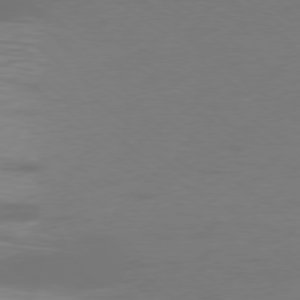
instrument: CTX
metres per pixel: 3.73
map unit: Ap
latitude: -78.9730
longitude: -69.1025
